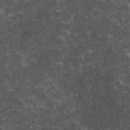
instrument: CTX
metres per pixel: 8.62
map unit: HNhu
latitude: 2.8380
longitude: 4.3306
